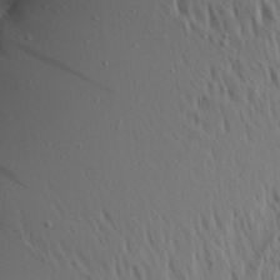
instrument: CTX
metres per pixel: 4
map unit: Aa
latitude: 19.4426
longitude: -147.8773
